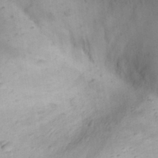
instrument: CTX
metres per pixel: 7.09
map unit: eHh
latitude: 23.0269
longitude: -70.6112
